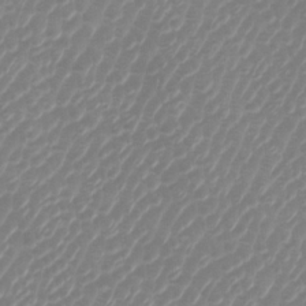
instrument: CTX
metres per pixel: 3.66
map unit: Htu
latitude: -5.5399
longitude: -74.8002
